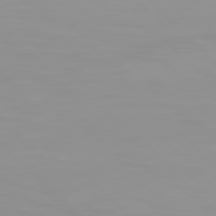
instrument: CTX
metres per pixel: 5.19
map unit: Hpe
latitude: 77.2726
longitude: -163.9150
